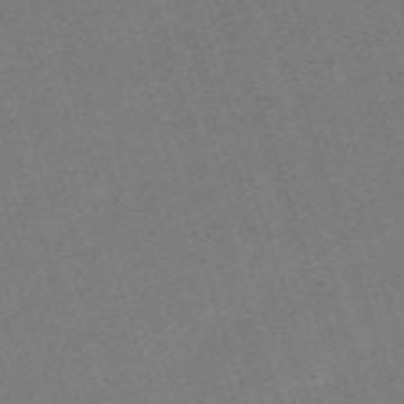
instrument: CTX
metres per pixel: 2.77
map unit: eHh
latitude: -63.5021
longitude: 50.0850
